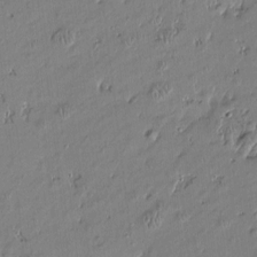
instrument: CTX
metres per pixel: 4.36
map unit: Htu
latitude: -6.5762
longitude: 176.5574
